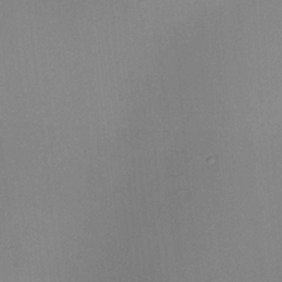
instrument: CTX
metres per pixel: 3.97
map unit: HNhu
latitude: 7.6883
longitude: 10.3306
